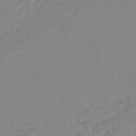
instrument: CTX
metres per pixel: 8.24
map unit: lHb
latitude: -45.9178
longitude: 65.2187
